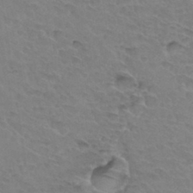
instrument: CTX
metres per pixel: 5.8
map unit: Hto
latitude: 33.8205
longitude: -45.7827
